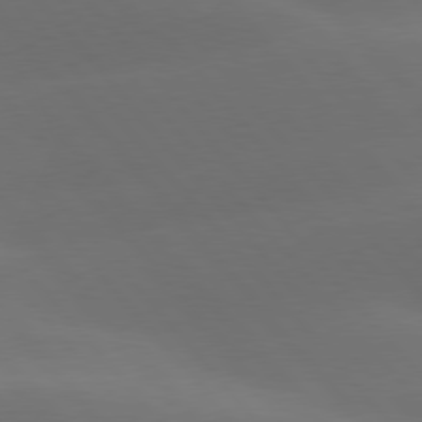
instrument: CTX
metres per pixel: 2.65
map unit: lApd
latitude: 78.1956
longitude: -53.2348
